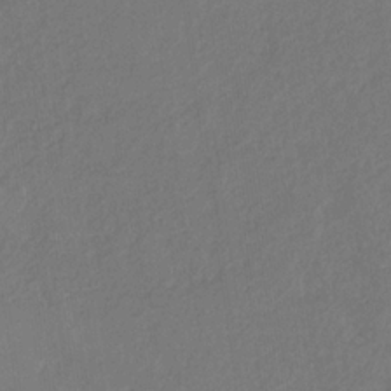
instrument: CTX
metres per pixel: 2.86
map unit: eHb
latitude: -30.3117
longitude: 67.8233
